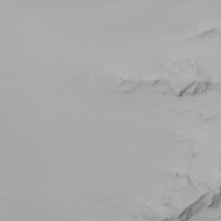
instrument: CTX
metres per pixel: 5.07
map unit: Nhu
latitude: -8.3495
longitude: -95.4049
